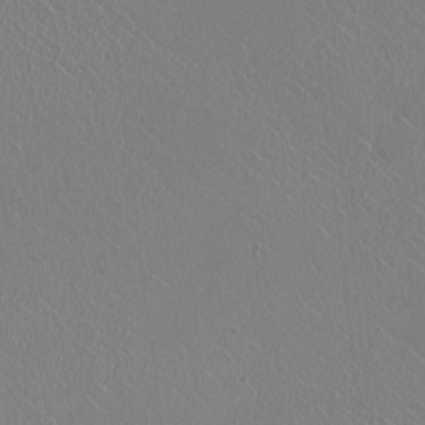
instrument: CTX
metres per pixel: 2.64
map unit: HNhu
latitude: -0.8030
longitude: -1.7449
